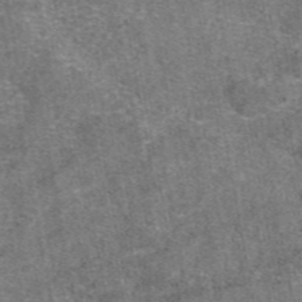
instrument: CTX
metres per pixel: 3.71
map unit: eAb
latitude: 47.5749
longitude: 107.1620
